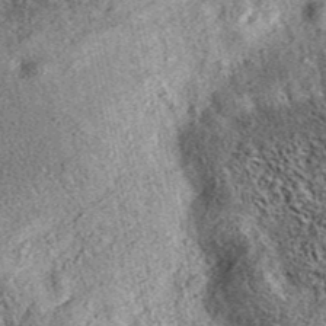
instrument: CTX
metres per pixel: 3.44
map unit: eAb
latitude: 37.2159
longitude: 110.5952
